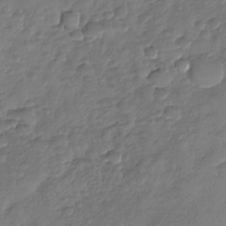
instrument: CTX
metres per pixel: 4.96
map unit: Nhu
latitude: -30.2739
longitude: -61.5371
